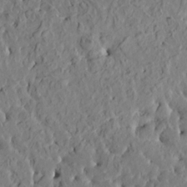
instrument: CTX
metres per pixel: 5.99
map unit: HNhu
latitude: 5.3671
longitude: -0.5545
